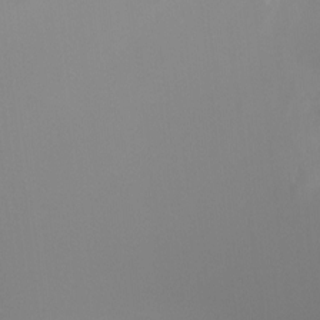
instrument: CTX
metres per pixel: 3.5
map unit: Ht
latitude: -6.8030
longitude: -29.7638
